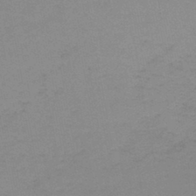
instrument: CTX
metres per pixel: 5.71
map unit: HNb
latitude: -45.2376
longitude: -45.6316
